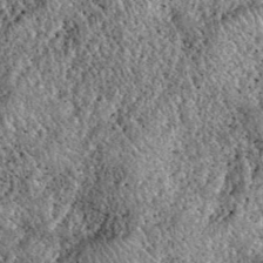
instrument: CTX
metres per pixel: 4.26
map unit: eHh
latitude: 40.1200
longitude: -55.9528
